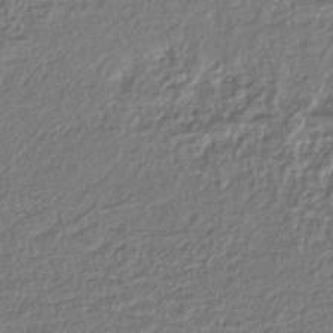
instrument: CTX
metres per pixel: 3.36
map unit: lHb
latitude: -41.1431
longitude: 69.8044
